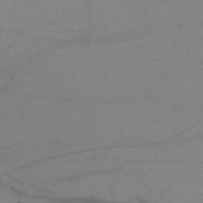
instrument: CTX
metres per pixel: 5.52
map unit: HNb
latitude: -53.4454
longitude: -49.8016
